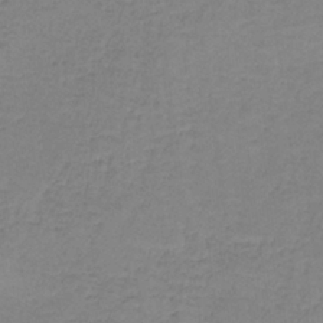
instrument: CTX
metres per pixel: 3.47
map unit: eAb
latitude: -36.1794
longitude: 52.9352
